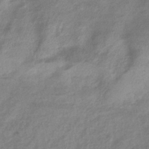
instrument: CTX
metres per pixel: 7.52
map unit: eHb
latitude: -38.9353
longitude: 78.6707
